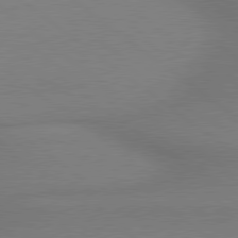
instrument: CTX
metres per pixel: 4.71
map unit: lApd
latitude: 79.3293
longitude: 179.9745
